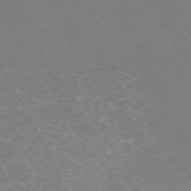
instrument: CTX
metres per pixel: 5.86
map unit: Hpe
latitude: -71.5588
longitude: 12.3873
